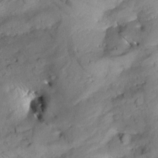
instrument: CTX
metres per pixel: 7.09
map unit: Aa
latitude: 8.7246
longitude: -142.6113
